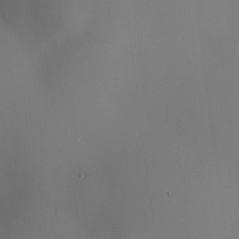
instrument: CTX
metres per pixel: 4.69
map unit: HNhu
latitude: 13.6505
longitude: 14.0850
